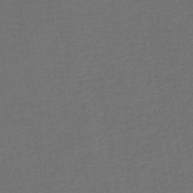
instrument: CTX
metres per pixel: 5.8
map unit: HNb
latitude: -44.0283
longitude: -39.2726
